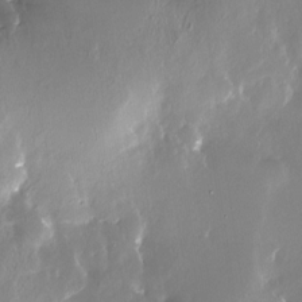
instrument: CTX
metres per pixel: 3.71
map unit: Nhe
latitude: -27.4454
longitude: -110.3279
